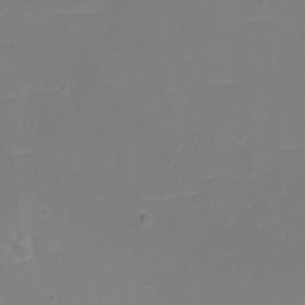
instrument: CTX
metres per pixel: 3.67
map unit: eHh
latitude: -3.6532
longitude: -76.4223
